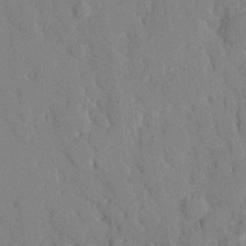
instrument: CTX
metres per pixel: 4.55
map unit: eHh
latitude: 27.5938
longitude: -76.8191
